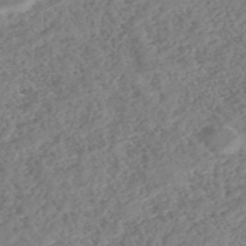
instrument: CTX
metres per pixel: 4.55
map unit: HNhu
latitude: -46.7085
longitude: 29.5021
